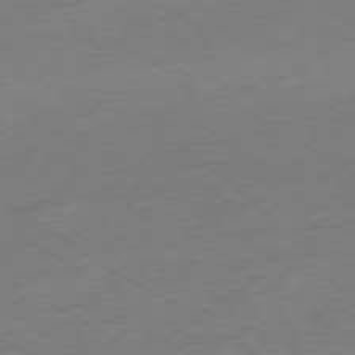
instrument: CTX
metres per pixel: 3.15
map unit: Ap
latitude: -78.5384
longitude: -58.2523
